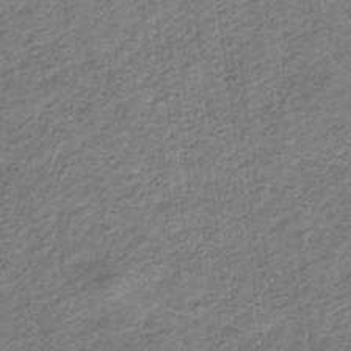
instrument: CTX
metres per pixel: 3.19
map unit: lHb
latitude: -32.1417
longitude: 64.7841
